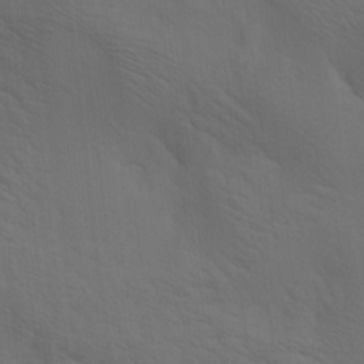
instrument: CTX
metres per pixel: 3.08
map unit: lAa
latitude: 19.9528
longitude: -139.3104
